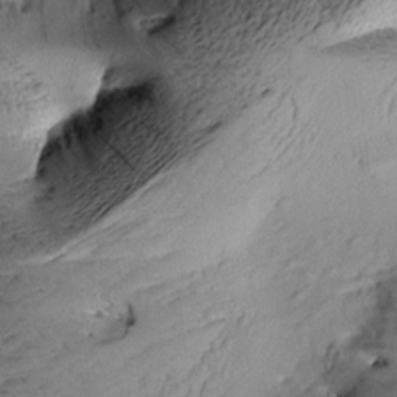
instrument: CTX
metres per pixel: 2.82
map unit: Aa
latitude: 9.4238
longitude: -142.6680
